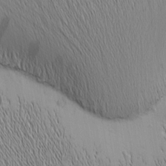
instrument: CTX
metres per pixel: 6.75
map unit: Nhu
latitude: -5.7288
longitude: -152.3656
